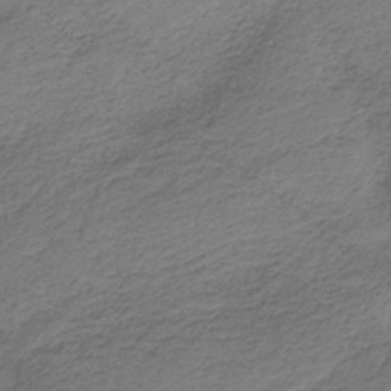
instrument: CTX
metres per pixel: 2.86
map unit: HNb
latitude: -37.5588
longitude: 54.3306
